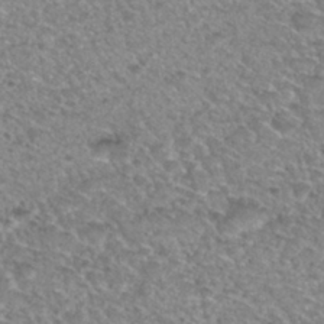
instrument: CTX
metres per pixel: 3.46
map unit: Nhu
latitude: 30.5168
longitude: -48.6679
